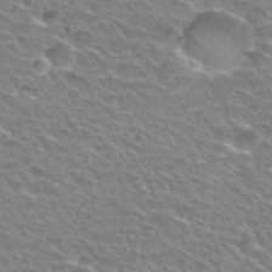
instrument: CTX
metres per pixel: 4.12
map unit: Nhu
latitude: 29.9906
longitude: -48.9514
